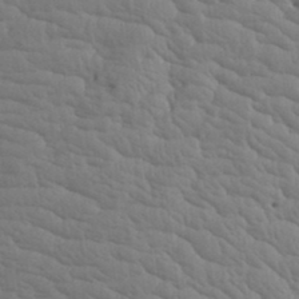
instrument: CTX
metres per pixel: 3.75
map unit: Aa
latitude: 17.8772
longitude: -143.3671
